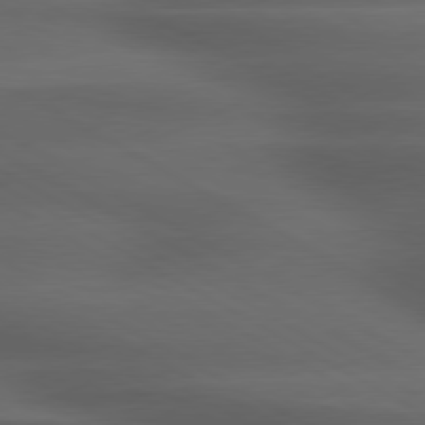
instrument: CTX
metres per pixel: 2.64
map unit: lApd
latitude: 79.2159
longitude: -118.7057
